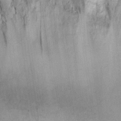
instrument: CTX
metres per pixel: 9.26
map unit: Nhu
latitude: 26.5735
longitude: -68.4979
